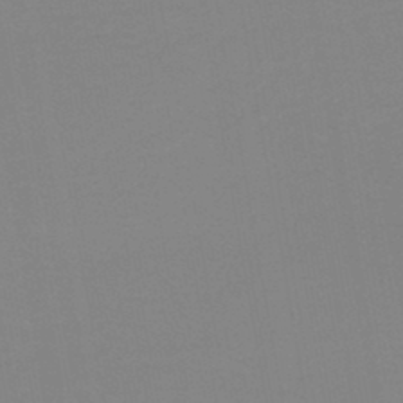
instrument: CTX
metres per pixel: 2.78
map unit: HNb
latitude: -45.8045
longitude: -44.7246
